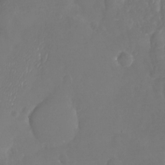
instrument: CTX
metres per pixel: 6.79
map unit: Nhu
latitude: -19.8611
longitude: -58.2523
